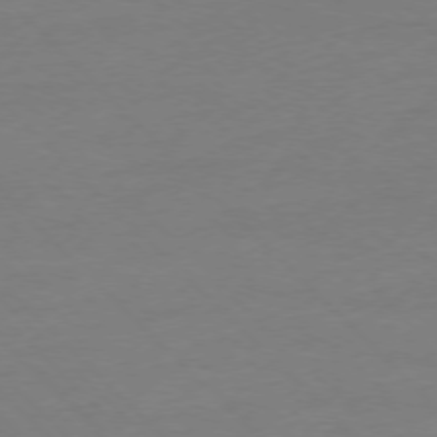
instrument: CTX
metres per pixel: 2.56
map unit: Ap
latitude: -76.9164
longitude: -79.8584
